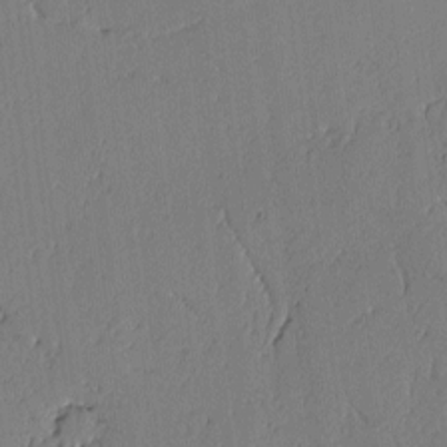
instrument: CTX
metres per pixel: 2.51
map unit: lAvf
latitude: -2.0849
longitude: -107.0647
